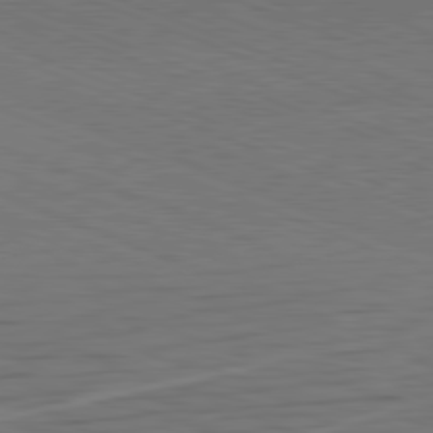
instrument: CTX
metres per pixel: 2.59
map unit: Hpe
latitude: -81.9367
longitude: 17.2565
